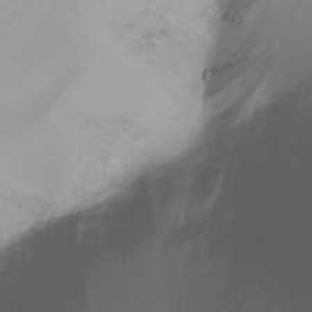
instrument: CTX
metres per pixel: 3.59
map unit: Ht
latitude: -16.6141
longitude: -45.2537
